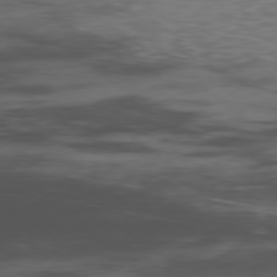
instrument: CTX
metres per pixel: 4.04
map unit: Hpe
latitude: -78.5762
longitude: 15.1620
